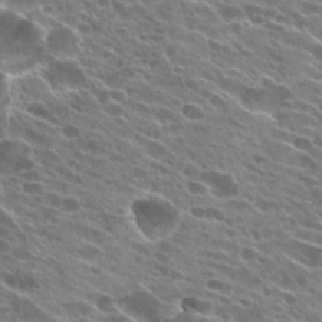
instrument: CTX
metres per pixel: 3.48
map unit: Hto
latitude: 24.6490
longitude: -41.5749
